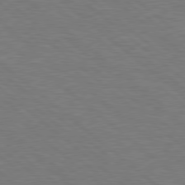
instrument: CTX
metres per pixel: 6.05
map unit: Hpe
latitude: 78.4223
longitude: -153.0648
